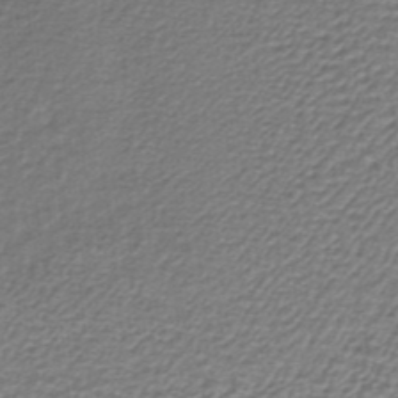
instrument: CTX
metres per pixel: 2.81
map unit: lHb
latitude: -36.8786
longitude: 58.9541
